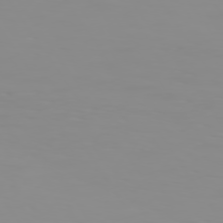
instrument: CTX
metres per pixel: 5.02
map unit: Hpe
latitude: 74.3467
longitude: -127.8395
